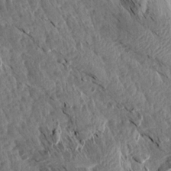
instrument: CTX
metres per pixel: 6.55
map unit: Aa
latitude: 13.8206
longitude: -144.8002
